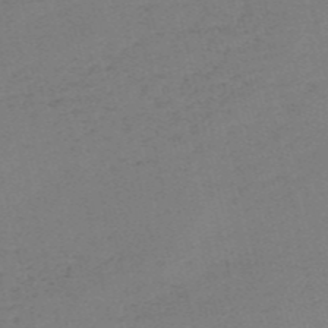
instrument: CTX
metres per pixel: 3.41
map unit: HNb
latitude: -54.9542
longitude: -41.6693
